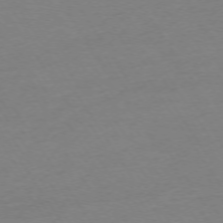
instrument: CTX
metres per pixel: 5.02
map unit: Ap
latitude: -73.8989
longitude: -86.0444
